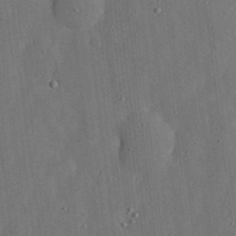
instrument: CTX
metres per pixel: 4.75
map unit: lHvf
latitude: 18.8758
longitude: -112.9325
